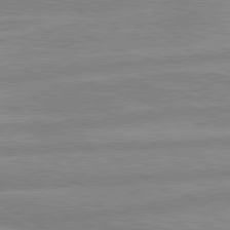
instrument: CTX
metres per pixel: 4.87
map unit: lApd
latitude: 80.3089
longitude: -169.2348
